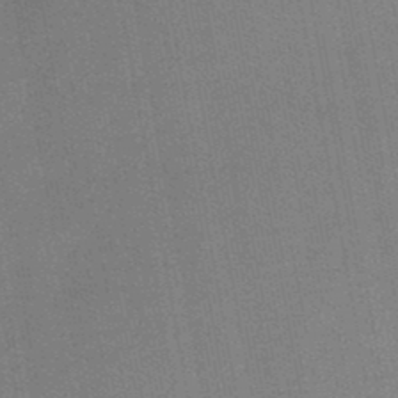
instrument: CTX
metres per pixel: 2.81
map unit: HNb
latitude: -47.3509
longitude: -39.4048
